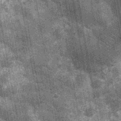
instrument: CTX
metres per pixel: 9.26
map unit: Nhu
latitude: -12.4629
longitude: -22.1389
